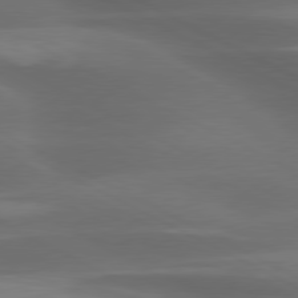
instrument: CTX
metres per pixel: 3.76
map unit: lApd
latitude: 79.7639
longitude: -119.8394
